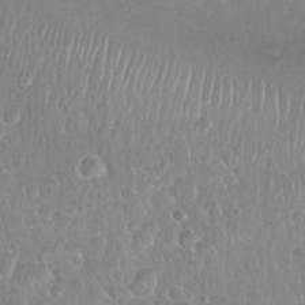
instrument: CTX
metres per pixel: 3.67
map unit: Nhu
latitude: 26.2334
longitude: -52.1767
